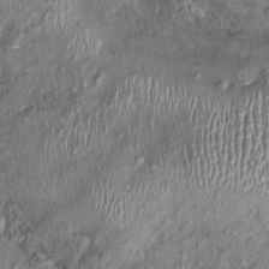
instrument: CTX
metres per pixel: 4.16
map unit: Nhu
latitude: -0.0850
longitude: -14.8947
